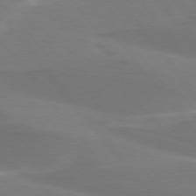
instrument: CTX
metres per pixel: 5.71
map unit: lApd
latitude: 75.1214
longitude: -63.2159
